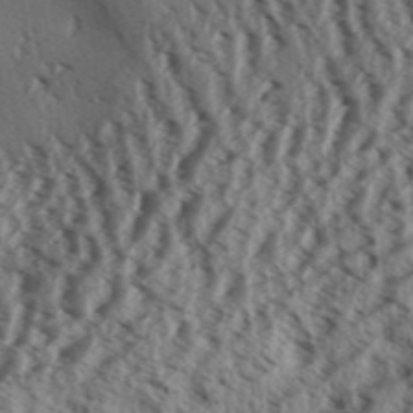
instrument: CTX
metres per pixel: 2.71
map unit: Aa
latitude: 31.8773
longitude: -137.2537
